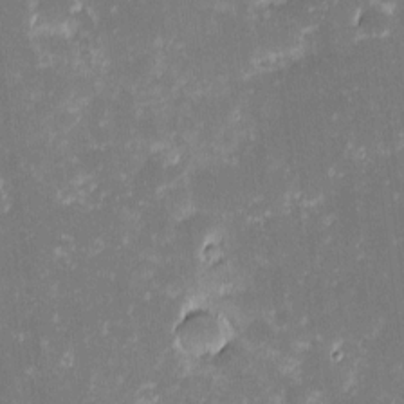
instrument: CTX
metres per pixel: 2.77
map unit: eHh
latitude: -2.3684
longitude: -86.4412
